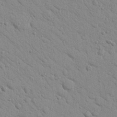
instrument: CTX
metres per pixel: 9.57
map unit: Nhu
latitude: 23.8016
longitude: -74.8947
